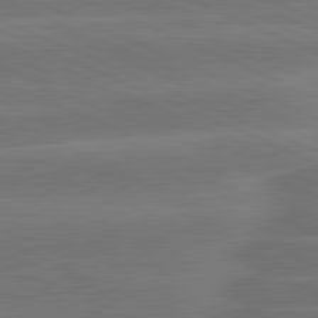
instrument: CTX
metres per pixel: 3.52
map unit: lApd
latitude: 81.7639
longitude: -135.9717
